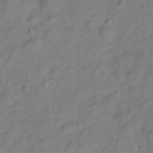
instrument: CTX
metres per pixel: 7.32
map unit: Hve
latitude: -28.3495
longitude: 92.5385
